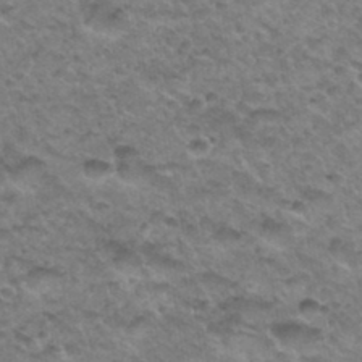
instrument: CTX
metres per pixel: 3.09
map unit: Hto
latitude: 34.7435
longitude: -49.0269
